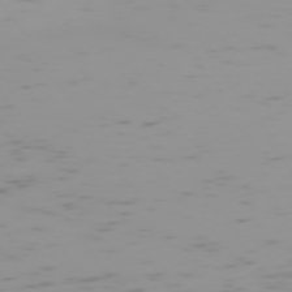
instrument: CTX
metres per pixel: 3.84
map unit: Hpe
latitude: -74.3685
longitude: 7.5777
